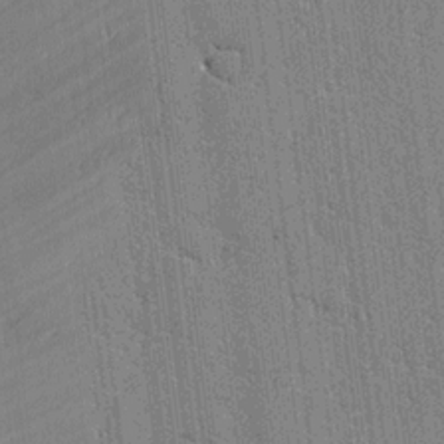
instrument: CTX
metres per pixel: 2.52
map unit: lAvf
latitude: -1.2754
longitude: -107.9906
